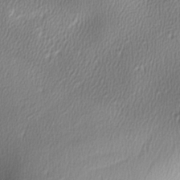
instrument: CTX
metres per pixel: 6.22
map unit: lAa
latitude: -6.3117
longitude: -123.0269
